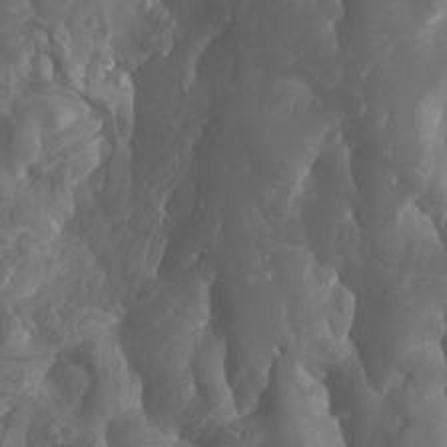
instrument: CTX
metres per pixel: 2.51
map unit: Htu
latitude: -5.1242
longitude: -75.6505
